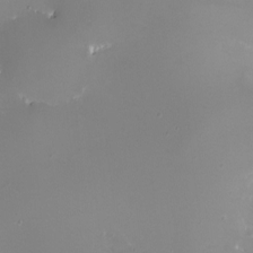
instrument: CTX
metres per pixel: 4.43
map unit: eHh
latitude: -5.6722
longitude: -78.5546
